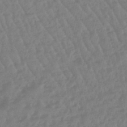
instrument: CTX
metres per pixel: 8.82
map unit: eHb
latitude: -46.3117
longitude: 83.8233
